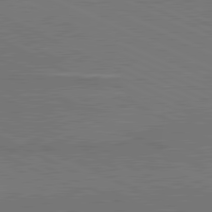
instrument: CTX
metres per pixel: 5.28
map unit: lApd
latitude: 81.4237
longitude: 149.6344
